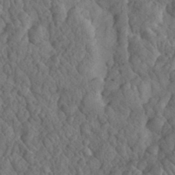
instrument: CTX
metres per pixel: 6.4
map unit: eHh
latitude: 32.7813
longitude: -67.2348
